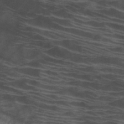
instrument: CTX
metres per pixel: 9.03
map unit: HNb
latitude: -46.1417
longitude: -45.2726
